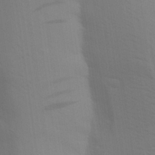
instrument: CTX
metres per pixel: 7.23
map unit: Aa
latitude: 30.1767
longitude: -134.9702
